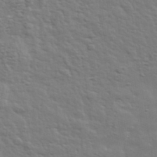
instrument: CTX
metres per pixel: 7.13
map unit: eHh
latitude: 36.0822
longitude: -80.8569
